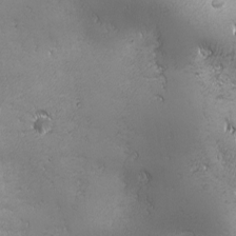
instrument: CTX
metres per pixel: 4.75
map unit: Ave
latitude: -7.4832
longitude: -121.3104
